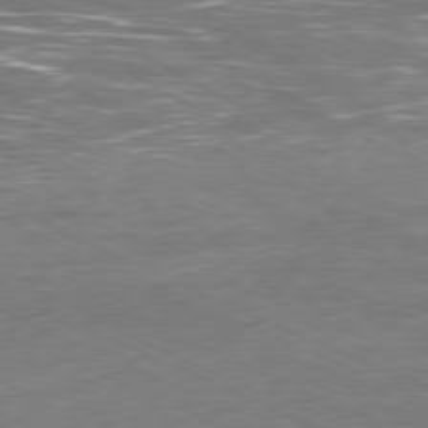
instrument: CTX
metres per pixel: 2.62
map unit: Ap
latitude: -80.3495
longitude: -103.8016
